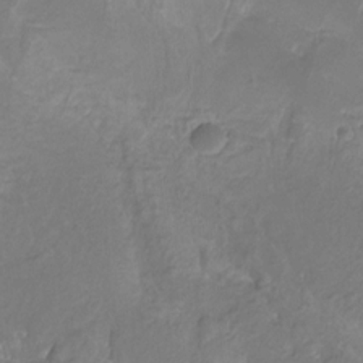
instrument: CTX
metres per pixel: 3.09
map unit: Htu
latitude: -12.7085
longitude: -72.0822
